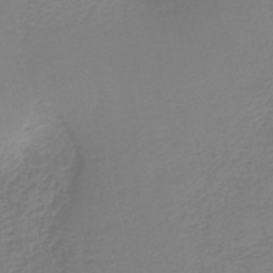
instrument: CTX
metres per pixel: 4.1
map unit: HNb
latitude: -40.4818
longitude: 50.0472
